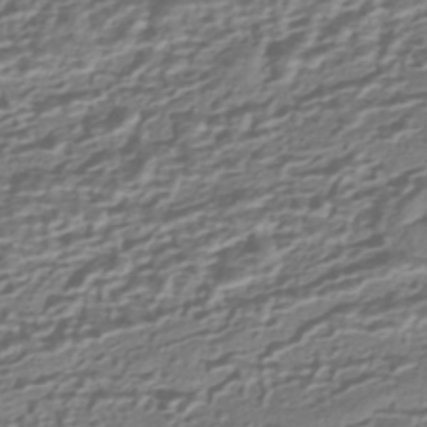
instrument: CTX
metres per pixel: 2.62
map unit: HNhu
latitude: -42.5951
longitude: 100.4251
